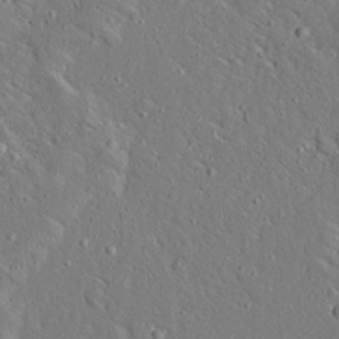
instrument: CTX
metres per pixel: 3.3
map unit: Ave
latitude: 14.2901
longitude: -139.6694
